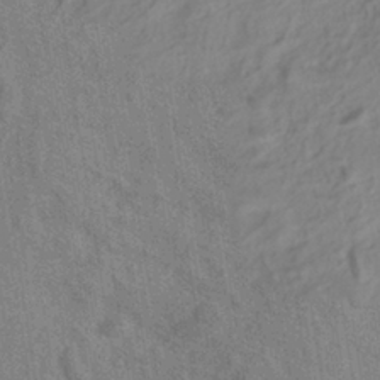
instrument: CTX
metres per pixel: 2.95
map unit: ANa
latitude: -38.3495
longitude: 96.1606
